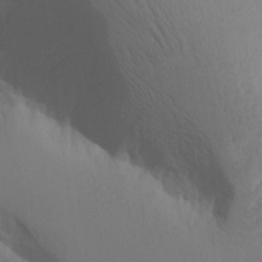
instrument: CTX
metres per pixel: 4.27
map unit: Aa
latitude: 10.7435
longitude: -126.6869
